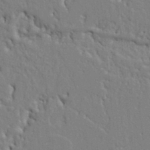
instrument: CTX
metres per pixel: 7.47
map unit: Ht
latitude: 8.7813
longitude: -76.8758
